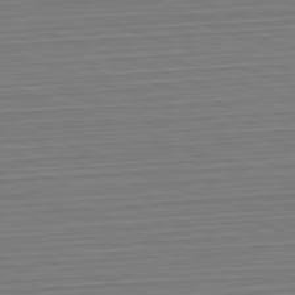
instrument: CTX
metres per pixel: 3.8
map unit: Hpe
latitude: -82.7085
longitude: 13.5966
